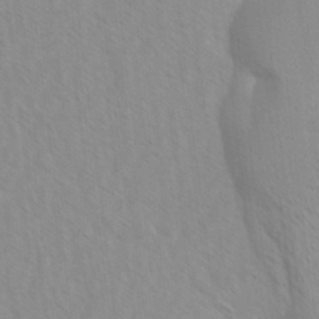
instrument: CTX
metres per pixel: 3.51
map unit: Ave
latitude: -1.8801
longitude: -112.9136
